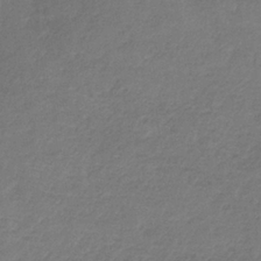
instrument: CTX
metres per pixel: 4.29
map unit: HNb
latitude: -34.4629
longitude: 55.6155
